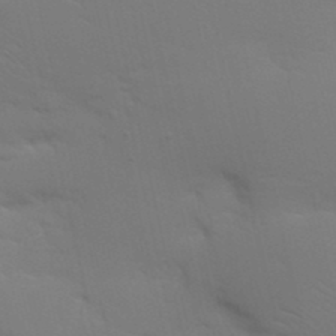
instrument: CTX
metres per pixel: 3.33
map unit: Nhu
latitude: 23.7261
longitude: -73.2915
